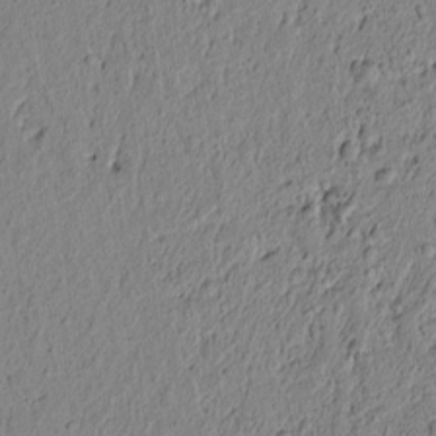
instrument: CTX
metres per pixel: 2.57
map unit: lAvf
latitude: 6.0633
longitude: 166.2928
